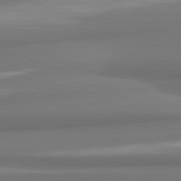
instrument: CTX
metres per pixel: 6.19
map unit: lApd
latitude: 81.9339
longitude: 172.2361
